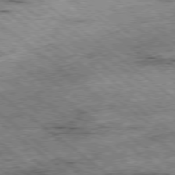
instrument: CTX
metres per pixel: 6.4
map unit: Ap
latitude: -78.9730
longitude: -51.2159
